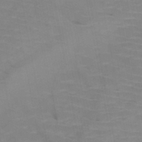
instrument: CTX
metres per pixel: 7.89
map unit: HNb
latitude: -47.9367
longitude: -47.6694
